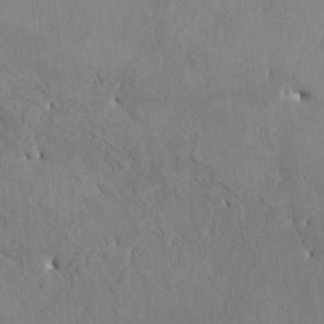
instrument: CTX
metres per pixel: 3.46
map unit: HNhu
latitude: 4.4223
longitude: -4.3278
